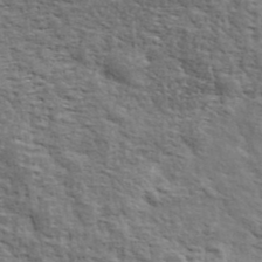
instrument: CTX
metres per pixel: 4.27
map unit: eHh
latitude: 37.4616
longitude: -82.1577
